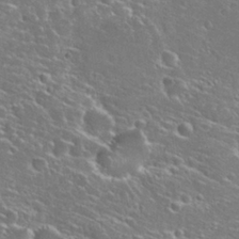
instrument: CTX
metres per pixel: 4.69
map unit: Hto
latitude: 27.0836
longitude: -50.4790
